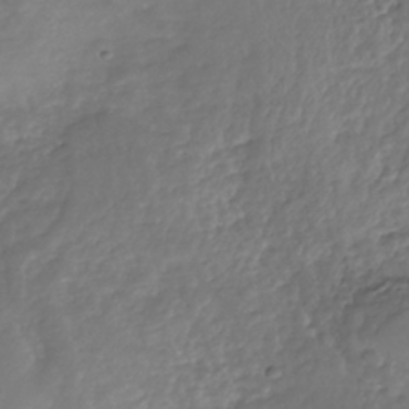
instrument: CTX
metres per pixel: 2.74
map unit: Nhe
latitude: -39.2943
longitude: -118.1578
